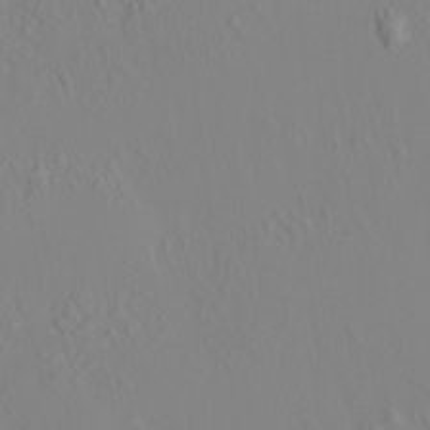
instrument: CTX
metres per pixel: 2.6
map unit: HNhu
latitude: 7.3671
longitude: 14.0850
